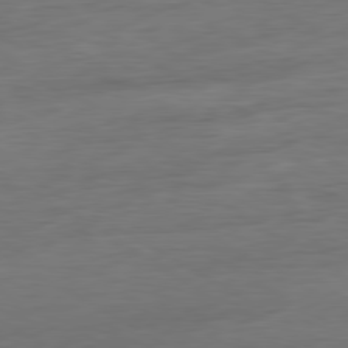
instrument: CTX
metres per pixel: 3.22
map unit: Ap
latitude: -80.9920
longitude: -78.9703
